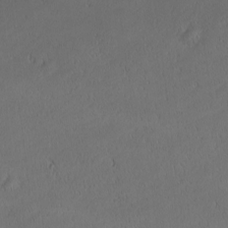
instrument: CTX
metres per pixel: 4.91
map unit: Nhu
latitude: 0.7435
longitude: -79.0081
